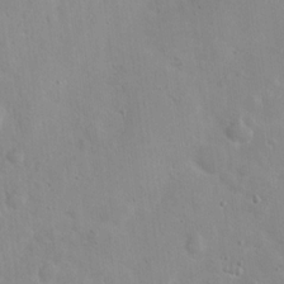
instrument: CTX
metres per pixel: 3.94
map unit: Hto
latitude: 16.8002
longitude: -39.3293
